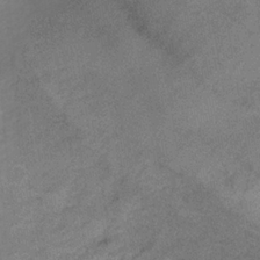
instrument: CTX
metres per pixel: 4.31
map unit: HNb
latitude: -33.2943
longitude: 56.9919
